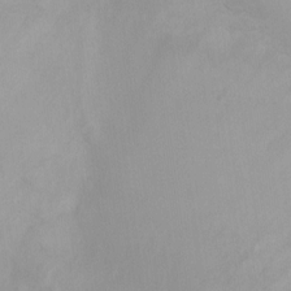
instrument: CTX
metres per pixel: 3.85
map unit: Ht
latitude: 3.3670
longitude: -27.9150
